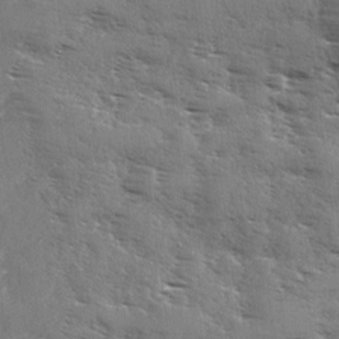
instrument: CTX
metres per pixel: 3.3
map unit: Ave
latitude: 1.4048
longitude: -111.1781
